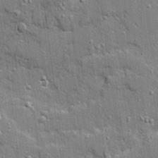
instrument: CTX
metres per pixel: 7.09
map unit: Ave
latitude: 20.1200
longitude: -128.8380
